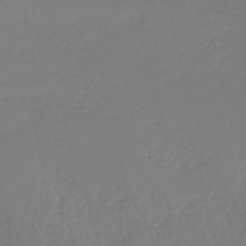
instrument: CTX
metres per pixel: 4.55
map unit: lHb
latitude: -45.7100
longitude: 64.0661
